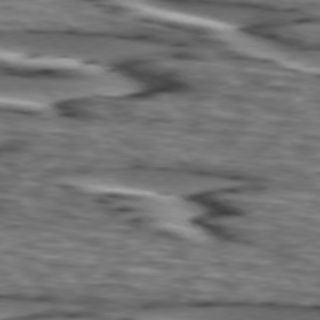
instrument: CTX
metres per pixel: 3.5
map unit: lApd
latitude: 74.9703
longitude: -72.8569
